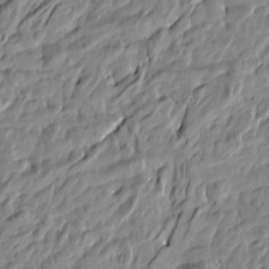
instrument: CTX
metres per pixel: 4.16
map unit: Htu
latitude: -5.0864
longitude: 177.9556
